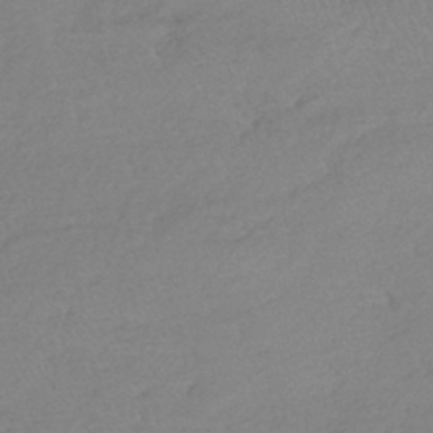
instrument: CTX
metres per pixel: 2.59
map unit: lHb
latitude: -40.8408
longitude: 68.5006
